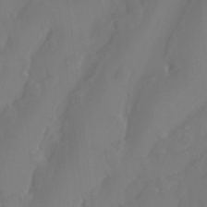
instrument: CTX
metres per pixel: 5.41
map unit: Htu
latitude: -13.1431
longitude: -45.8205
